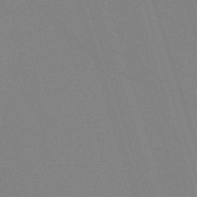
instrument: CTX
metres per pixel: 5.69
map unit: eHh
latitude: -63.4454
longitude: 50.8597
